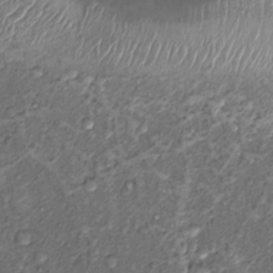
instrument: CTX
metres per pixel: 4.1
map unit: Hto
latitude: 14.2523
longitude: -30.0255
